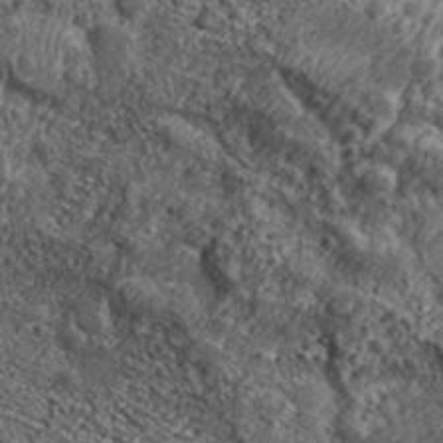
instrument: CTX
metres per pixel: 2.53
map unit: Aa
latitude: 32.7624
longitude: -134.7246
